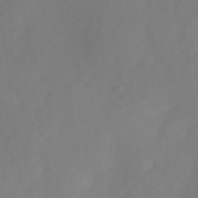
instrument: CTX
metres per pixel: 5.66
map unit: Ave
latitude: 1.1403
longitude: -113.3859
